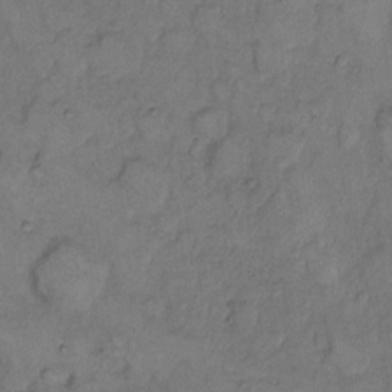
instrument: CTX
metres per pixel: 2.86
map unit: eHh
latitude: 9.4615
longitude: -62.1578
